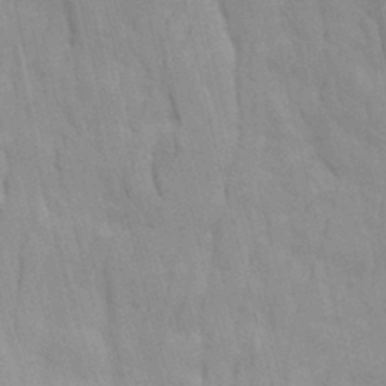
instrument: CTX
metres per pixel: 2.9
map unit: Ave
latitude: 15.4238
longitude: -129.7261
